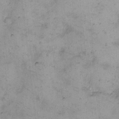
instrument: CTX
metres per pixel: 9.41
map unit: Hto
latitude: 8.8191
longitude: -59.8583
